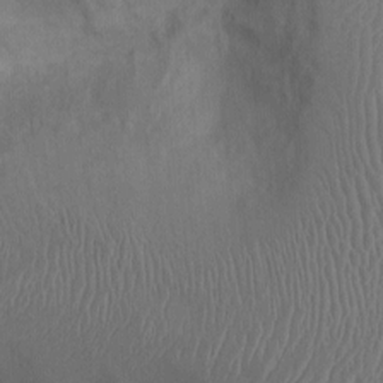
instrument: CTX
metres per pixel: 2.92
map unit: Ht
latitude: 0.7624
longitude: -13.6883
